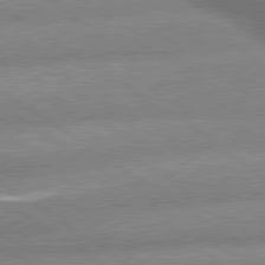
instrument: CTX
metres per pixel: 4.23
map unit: lApd
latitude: 80.0633
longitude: -161.1781
